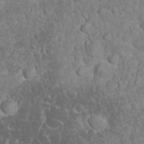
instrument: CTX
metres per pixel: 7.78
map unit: eHh
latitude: 33.0458
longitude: -64.3656
